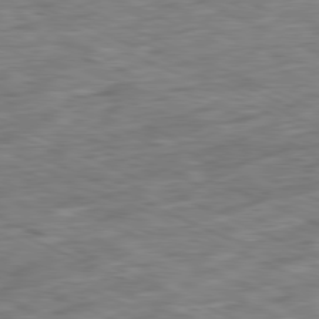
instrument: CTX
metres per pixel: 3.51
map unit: Ap
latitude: -80.9164
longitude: -90.5546
